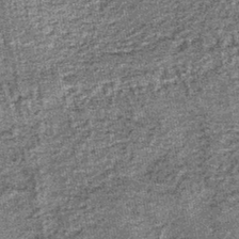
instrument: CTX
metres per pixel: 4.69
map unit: lHb
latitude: -39.5021
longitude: 65.0676
